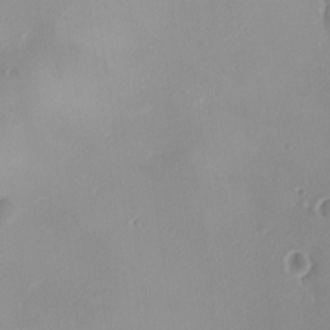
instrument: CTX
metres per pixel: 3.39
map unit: Ave
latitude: -9.5777
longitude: -122.4034
